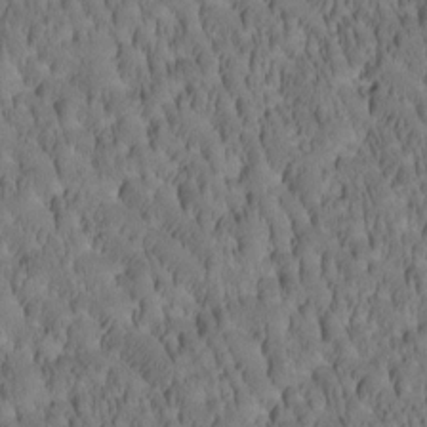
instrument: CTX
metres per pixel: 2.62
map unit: Htu
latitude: -2.5762
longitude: 171.7667
